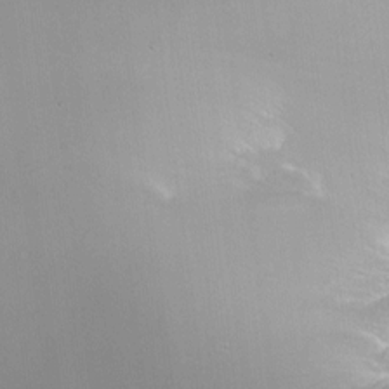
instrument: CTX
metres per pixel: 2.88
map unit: HNhu
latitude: 5.9150
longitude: 8.7274
